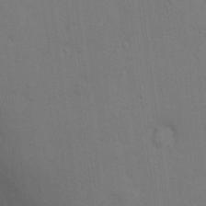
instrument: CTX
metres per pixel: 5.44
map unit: Hto
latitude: 14.5735
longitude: -30.5546
